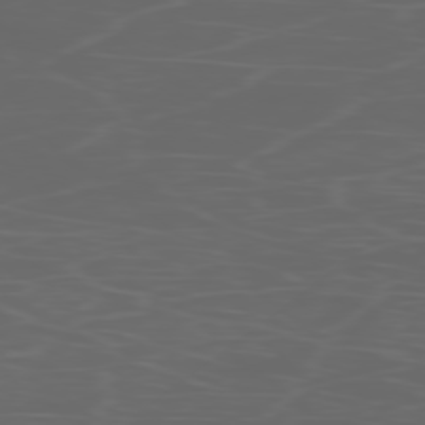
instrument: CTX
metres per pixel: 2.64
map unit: Ap
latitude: -77.8800
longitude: -75.8583
